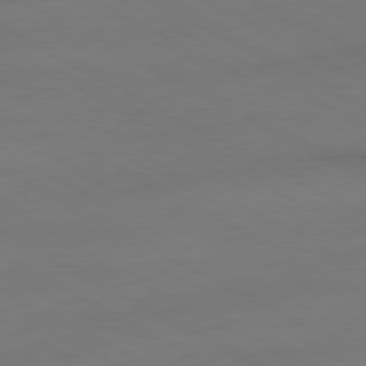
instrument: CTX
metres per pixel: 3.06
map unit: Ap
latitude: -80.6897
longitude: -95.4616
